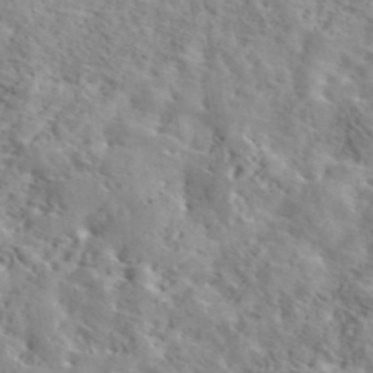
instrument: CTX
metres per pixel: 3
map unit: eAb
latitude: 44.2333
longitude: 117.4265
